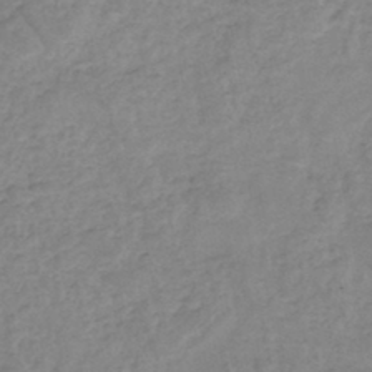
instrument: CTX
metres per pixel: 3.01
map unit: eHh
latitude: -45.6155
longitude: -29.4804
